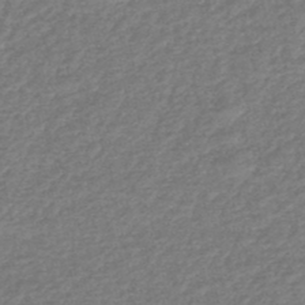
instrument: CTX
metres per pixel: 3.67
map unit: HNhu
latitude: -48.3118
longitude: 96.8597
